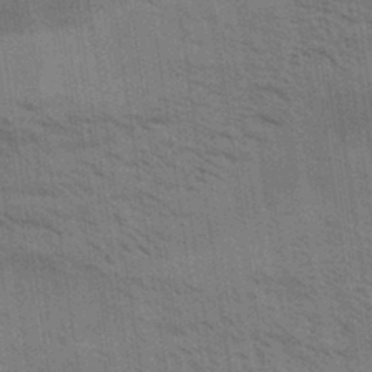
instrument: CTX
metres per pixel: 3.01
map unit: Aa
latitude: 32.5357
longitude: -139.8016
